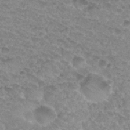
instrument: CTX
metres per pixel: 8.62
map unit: Hto
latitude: 31.8395
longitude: -48.3656
